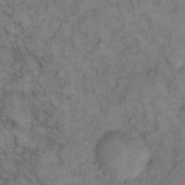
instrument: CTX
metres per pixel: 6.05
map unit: eHh
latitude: 12.9703
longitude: -63.3860
